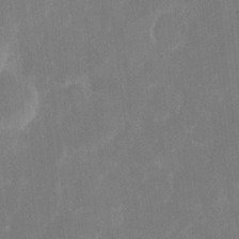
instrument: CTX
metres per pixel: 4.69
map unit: eHh
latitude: 6.5168
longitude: -69.5182
